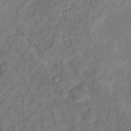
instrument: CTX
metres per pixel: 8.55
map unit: Ht
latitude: 15.1026
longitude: -37.2348
